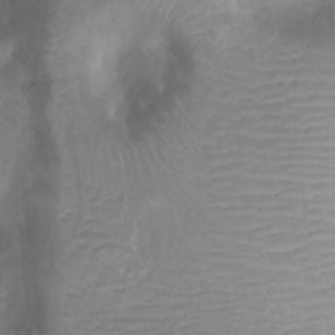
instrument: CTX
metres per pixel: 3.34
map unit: Htu
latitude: 2.5357
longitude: -21.4616
